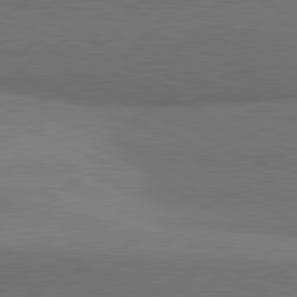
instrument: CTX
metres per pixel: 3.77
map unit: lApd
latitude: 81.4804
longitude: 153.3509
